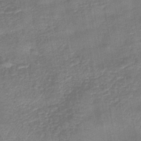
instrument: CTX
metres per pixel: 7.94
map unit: eHb
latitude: -43.5966
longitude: 81.6911
